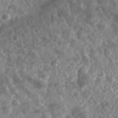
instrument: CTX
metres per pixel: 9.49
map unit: eHh
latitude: 34.3278
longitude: -78.5924
